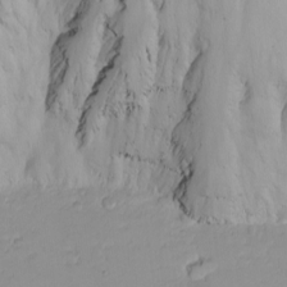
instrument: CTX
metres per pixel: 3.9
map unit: Nhu
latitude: -5.1620
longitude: -81.3104
